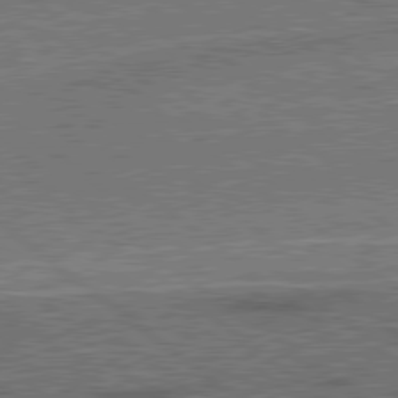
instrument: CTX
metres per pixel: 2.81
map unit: lApd
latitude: 79.1214
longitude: 174.6329
